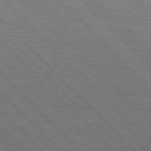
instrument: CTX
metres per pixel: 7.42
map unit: Hpe
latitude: 77.3670
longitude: -126.5168
